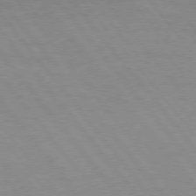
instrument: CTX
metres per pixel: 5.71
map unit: Hpe
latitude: 75.1214
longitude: -141.6504
